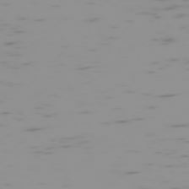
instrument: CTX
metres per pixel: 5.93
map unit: Hpe
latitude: -73.9367
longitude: 7.7288
